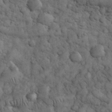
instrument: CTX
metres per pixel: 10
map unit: eHh
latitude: 32.7057
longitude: -67.9150
